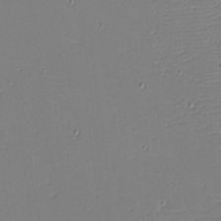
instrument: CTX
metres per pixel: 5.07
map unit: eHh
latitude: -4.5196
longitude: -81.1781
